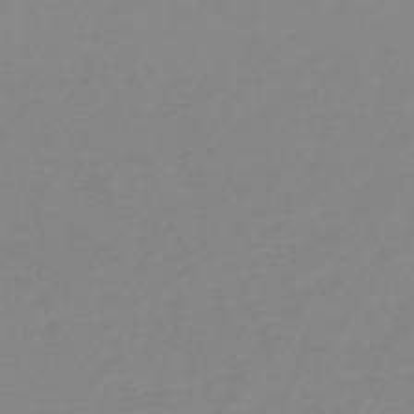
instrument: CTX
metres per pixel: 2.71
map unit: HNb
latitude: -48.2362
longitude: 59.2942
